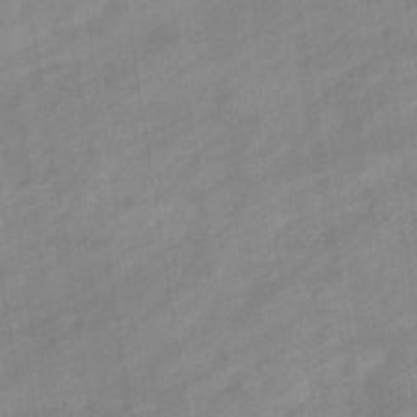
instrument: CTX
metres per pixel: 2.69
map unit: eHb
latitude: -37.4454
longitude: 79.4643
